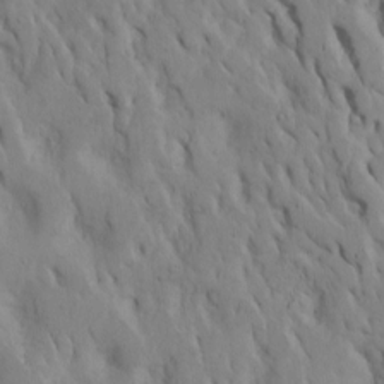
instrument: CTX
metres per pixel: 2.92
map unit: Htu
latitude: -7.6155
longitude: 145.0487
